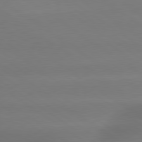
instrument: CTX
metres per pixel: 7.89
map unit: lApd
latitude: 79.5182
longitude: -134.3845
